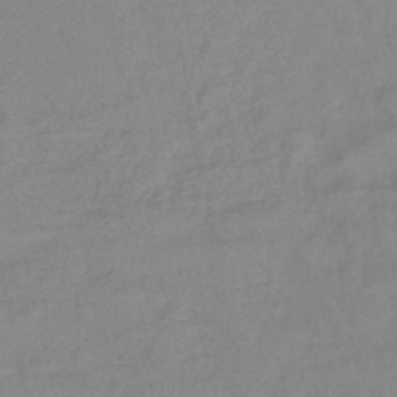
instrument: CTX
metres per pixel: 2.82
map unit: lHb
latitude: -41.1809
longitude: 76.4440
